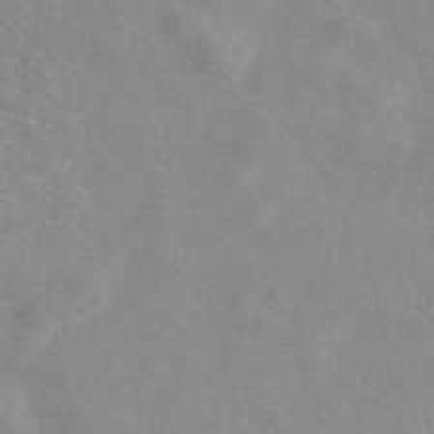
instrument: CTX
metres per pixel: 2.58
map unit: eAb
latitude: 47.1404
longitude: 122.9164
